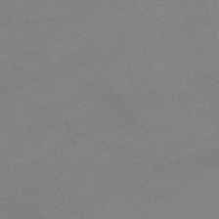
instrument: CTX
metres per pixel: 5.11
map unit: lHb
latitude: -46.9541
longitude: 63.5021
